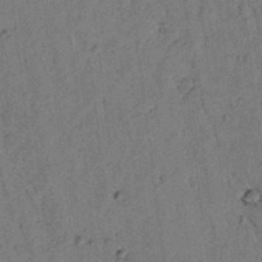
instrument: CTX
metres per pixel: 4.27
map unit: lAvf
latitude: 4.9325
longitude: 158.7085
